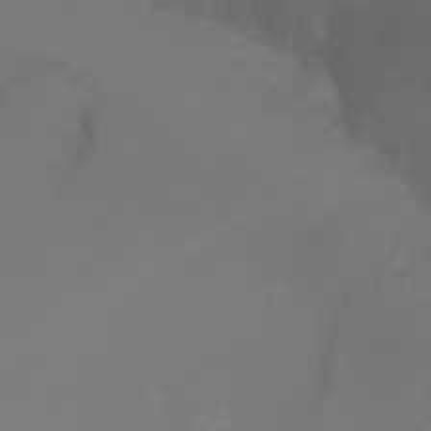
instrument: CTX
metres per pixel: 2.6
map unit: Nhu
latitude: -7.0864
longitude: -84.1011
